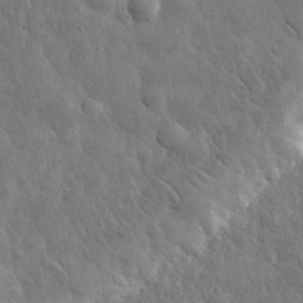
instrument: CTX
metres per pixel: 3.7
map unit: eHh
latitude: 32.5924
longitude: -79.2537
